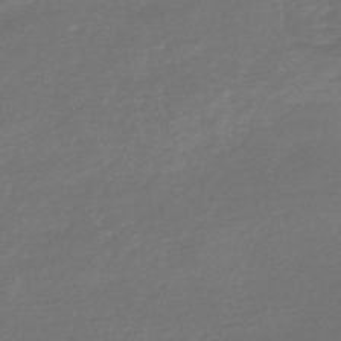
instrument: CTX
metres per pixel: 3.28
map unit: HNb
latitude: -49.0487
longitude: 58.1227
